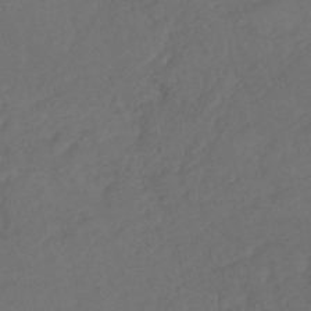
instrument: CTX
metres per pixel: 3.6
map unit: HNhu
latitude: -48.1984
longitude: 98.0850
